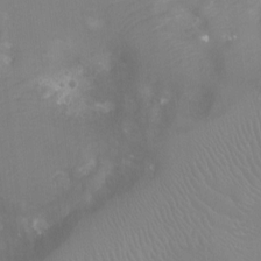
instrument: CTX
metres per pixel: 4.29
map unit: Ht
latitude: -8.6518
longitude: -24.8002
